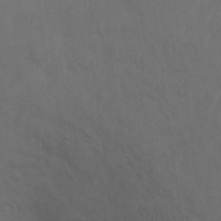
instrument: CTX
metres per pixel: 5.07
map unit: Ht
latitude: 4.0822
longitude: -28.8191
